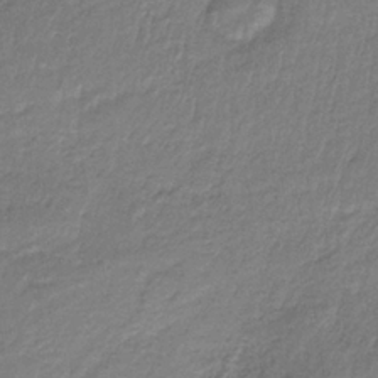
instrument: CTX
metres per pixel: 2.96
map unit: HNb
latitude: -34.3684
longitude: 63.3698
